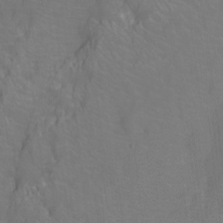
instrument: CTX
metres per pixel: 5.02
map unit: Nhu
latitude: -13.4832
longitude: -24.6679
